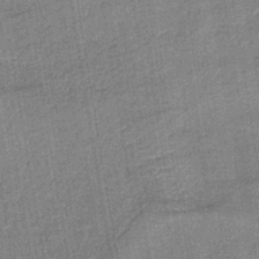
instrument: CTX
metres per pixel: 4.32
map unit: lHb
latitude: -39.3132
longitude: 74.2740
